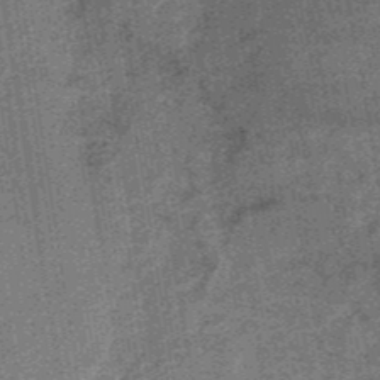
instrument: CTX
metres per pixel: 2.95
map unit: lHb
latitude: -37.5021
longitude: 57.4265
